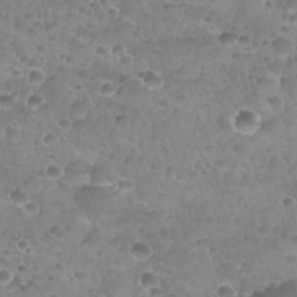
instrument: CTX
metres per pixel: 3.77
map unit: Nhu
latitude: 27.5182
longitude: -54.7813
